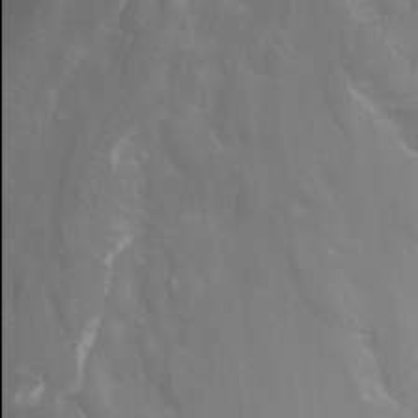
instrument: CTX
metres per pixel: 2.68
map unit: Nhu
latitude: -12.5763
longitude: -65.9906
